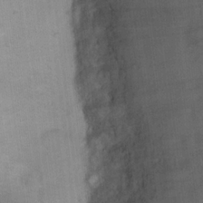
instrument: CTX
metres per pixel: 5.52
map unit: Hto
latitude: 16.8002
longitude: -38.9325
